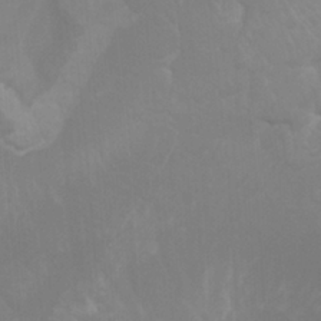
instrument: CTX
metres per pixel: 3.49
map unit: Nhu
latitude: -9.2376
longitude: -77.2348
